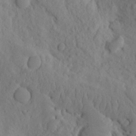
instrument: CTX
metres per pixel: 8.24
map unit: eHh
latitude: -1.2187
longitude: 18.0283
